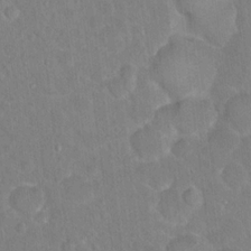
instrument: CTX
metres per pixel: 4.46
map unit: Hto
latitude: 16.9703
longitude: -39.8394
